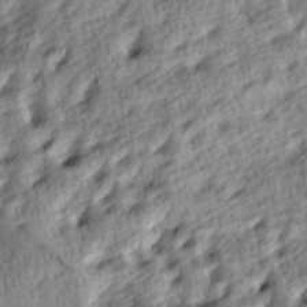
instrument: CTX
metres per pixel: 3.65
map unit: lAa
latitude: -8.6329
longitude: -125.6882
